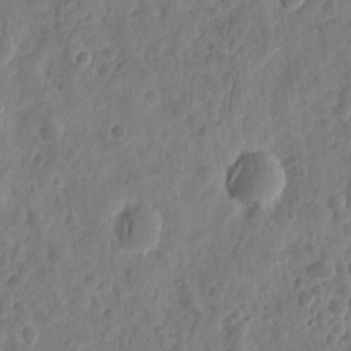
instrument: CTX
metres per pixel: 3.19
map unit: eHh
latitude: 9.8772
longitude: -74.1578
